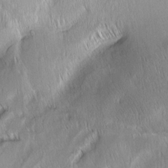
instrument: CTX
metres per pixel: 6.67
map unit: Aa
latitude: 8.1956
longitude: -131.3104
